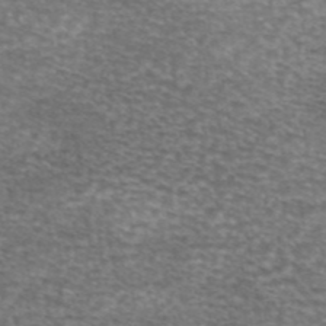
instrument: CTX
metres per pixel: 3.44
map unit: eAb
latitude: 45.2348
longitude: 102.8030
